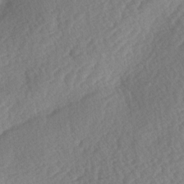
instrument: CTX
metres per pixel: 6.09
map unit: lAa
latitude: -2.9541
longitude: -127.5938
